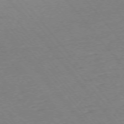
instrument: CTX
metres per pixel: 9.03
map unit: Ap
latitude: -75.1998
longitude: -81.2726
